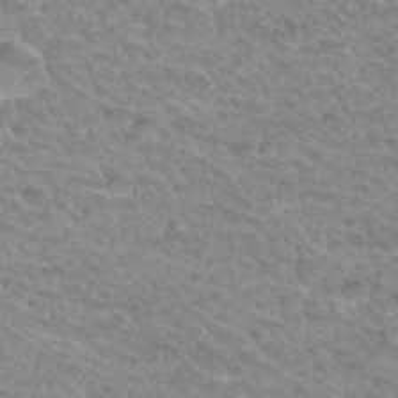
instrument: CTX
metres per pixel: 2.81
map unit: Hto
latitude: 31.9339
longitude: -48.4979
